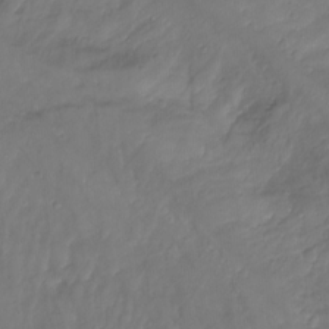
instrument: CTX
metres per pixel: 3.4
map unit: Aa
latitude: -10.8786
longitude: -68.9513
